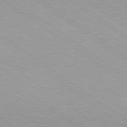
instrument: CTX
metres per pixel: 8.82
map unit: lApd
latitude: 79.1214
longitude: -177.6694
